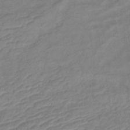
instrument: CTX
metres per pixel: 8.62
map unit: lHb
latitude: -40.9164
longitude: 76.8786
